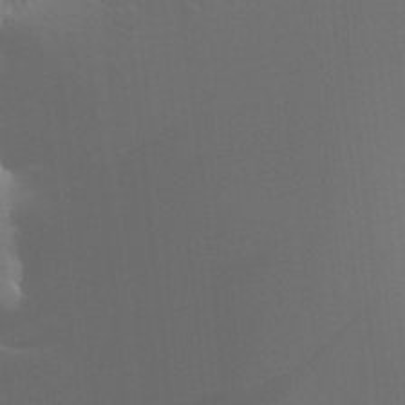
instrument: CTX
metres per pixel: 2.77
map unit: Aa
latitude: 26.7624
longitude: -131.2348
